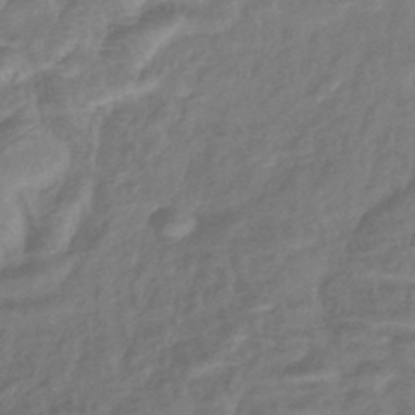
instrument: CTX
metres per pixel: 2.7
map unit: eHb
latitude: -42.7652
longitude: 82.1606
